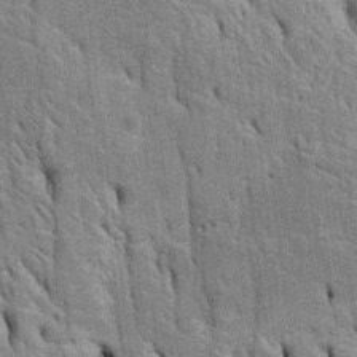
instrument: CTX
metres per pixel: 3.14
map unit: Htu
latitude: -4.8786
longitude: 152.5195
